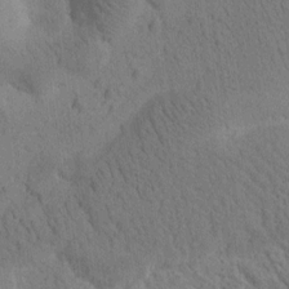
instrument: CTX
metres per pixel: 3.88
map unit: Htu
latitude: -0.8597
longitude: 174.3873
